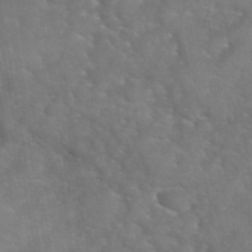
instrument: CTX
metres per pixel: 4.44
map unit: eHh
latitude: 40.6490
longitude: -57.6882
